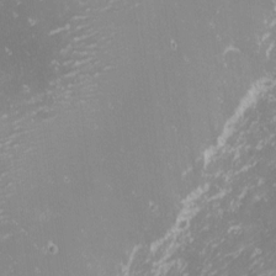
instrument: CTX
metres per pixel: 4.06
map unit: Nhu
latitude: -1.2565
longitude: -81.0269
